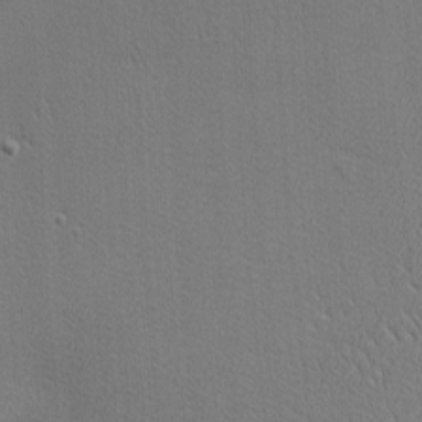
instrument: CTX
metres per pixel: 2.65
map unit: Nhu
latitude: 0.7246
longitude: -78.4412
